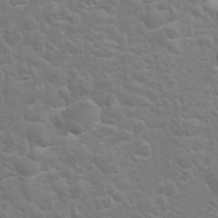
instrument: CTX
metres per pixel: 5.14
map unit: Hto
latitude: 8.8380
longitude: -31.4805
